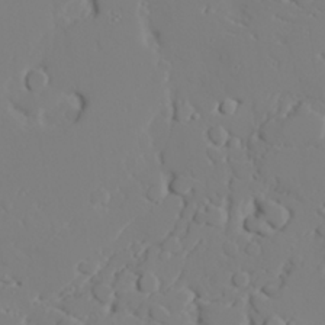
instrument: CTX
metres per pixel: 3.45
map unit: lAvf
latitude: 27.5938
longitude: -107.8394
